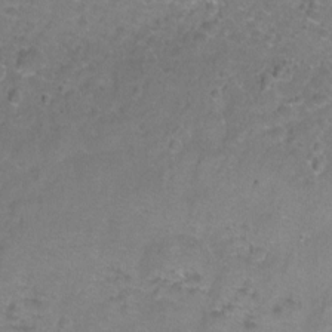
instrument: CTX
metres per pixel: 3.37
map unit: Hto
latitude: -5.1998
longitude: -35.2914
